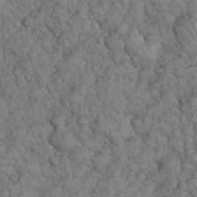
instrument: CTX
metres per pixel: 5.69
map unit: eHh
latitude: 33.3860
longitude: -66.9135
